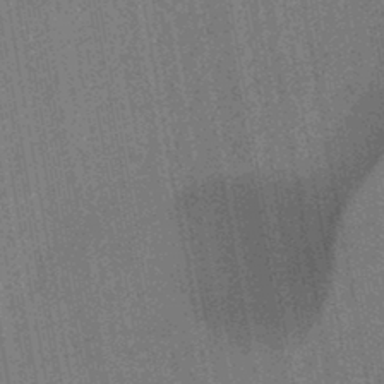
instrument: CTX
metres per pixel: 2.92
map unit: HNb
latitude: -44.3117
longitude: -37.7450
